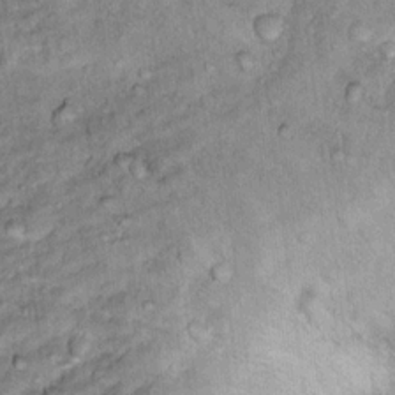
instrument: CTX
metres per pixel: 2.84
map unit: Hto
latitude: 15.3293
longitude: -38.3278
